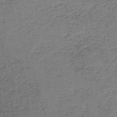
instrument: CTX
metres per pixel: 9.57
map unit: HNb
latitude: -44.1606
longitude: 49.6911
